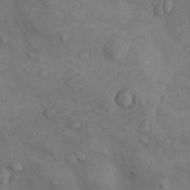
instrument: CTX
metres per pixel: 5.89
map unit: Nhu
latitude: 8.9325
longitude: -25.1214
